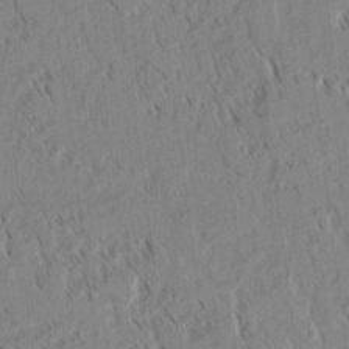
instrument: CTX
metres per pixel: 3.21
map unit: lAvf
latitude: 1.9717
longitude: -105.8584
